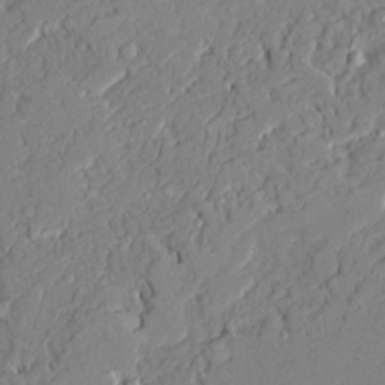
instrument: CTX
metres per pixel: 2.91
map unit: Ave
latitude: 21.7639
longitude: -128.4979
